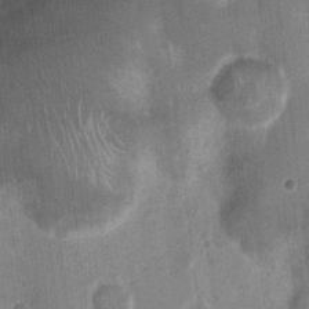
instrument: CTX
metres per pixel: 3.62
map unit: Nhu
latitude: 3.8772
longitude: -16.5734
